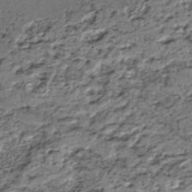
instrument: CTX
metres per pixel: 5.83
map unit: HNhu
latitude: -44.3873
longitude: 106.1795
